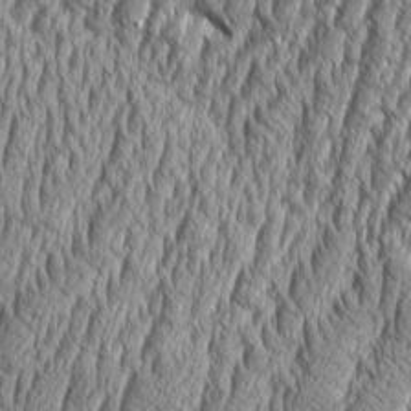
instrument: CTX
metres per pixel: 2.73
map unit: Aa
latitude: 9.0081
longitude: -129.8583
